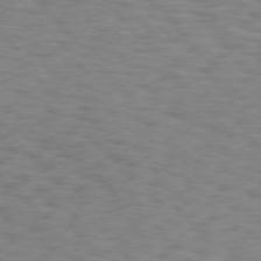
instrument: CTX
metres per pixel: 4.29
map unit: Hpe
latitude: 75.7828
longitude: -136.1956
